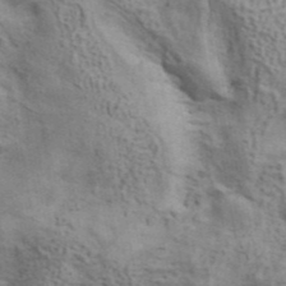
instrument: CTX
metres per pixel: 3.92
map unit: ANa
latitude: 42.6491
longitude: 17.1620
